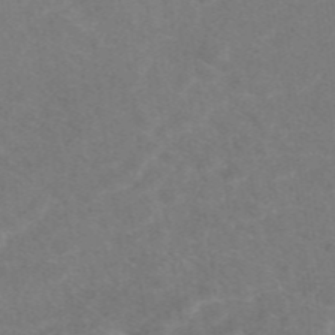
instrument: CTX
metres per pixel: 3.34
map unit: eAb
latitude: 47.6883
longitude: 115.3509
